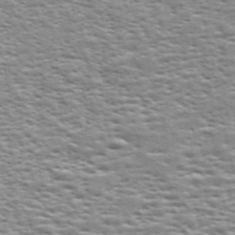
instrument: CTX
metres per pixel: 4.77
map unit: ANa
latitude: 48.8569
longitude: -75.1403
